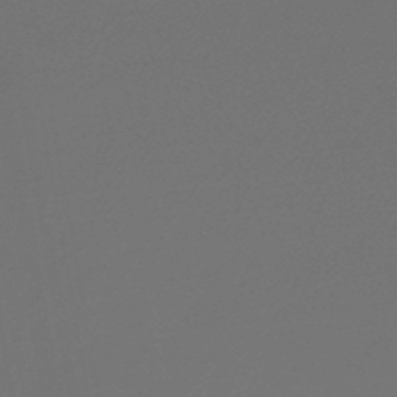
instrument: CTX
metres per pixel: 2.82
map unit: lHb
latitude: -46.1228
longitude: 60.2362
